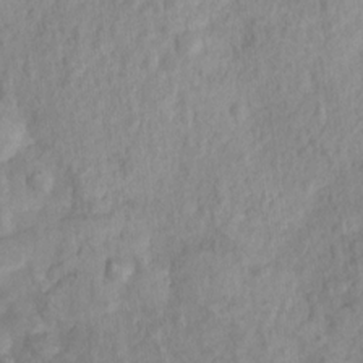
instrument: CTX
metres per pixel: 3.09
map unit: Nhu
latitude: 7.6505
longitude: -22.2145
